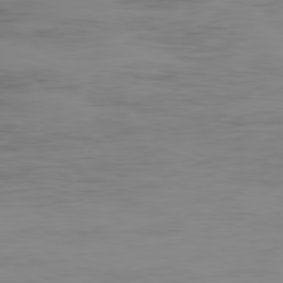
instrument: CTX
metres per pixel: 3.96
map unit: Ap
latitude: -79.7666
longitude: -77.3292
